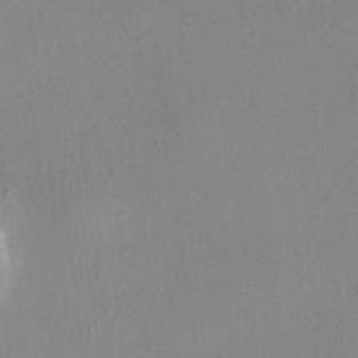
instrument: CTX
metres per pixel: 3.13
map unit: HNhu
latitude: 7.6694
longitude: 14.3684
